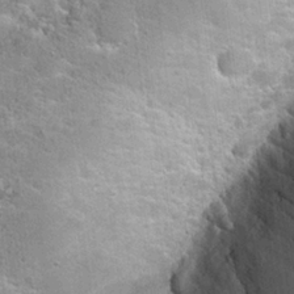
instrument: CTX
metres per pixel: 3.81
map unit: Hto
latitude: 23.1403
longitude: -44.8191
